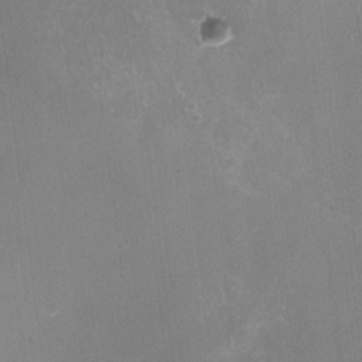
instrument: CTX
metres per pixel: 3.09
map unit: HNhu
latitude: -1.1432
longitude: -1.8772
